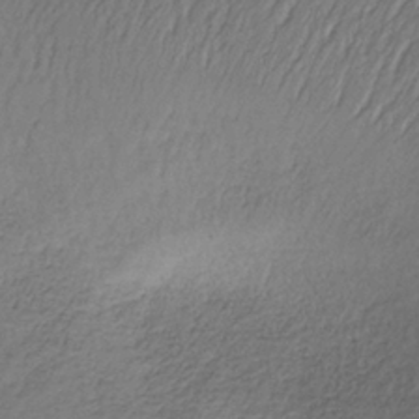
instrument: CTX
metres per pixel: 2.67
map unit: lHb
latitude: -35.6155
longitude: 68.2172
